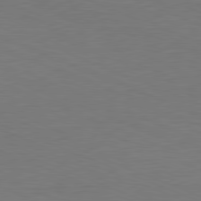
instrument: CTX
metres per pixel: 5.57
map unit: Hpe
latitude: -81.8234
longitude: 8.4251
